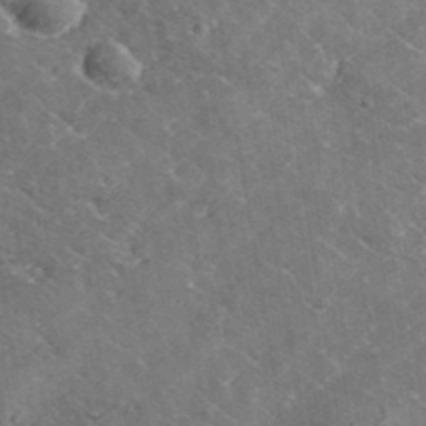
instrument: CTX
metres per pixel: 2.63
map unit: lHvf
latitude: 37.3671
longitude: -91.5560
